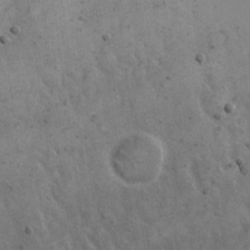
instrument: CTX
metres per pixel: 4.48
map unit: Nhu
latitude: 22.4412
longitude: -69.6505
